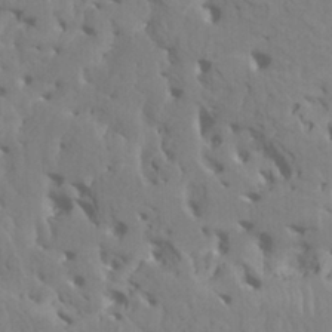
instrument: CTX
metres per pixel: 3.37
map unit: HNhu
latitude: 7.7261
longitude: -2.0255
